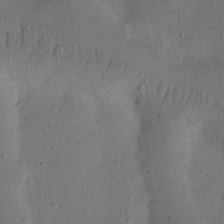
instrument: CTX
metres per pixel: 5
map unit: Ht
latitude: 14.5357
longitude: -74.7057
